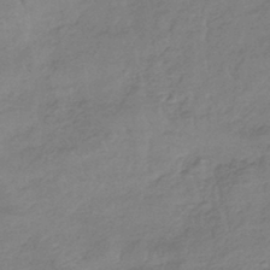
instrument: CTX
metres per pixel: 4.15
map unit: lHb
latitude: -40.2928
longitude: 66.8219
